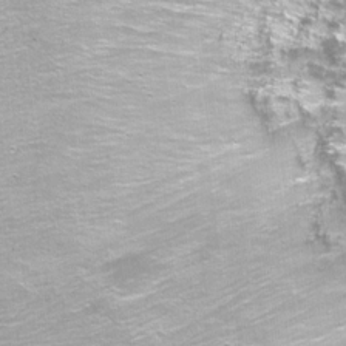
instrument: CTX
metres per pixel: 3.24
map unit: Nhu
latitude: -6.7085
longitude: -44.4979
